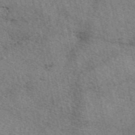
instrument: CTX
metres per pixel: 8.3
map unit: eAb
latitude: 50.8758
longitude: 114.1795
